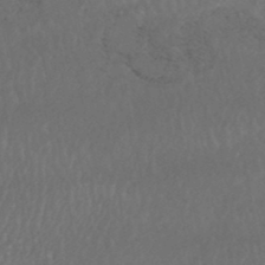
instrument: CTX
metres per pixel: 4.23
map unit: HNhu
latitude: -46.3495
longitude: 97.8800
